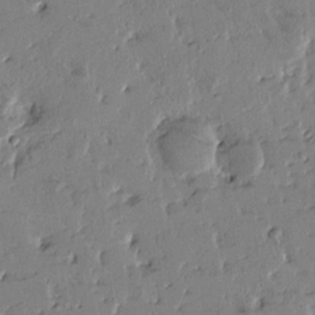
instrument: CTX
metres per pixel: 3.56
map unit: Htu
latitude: -1.6155
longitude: 176.2173
